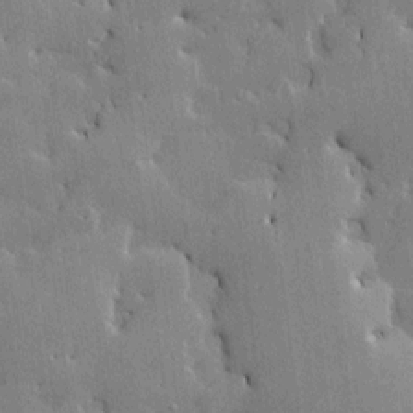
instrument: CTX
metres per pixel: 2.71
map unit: Htu
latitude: -7.8800
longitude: 176.1039
